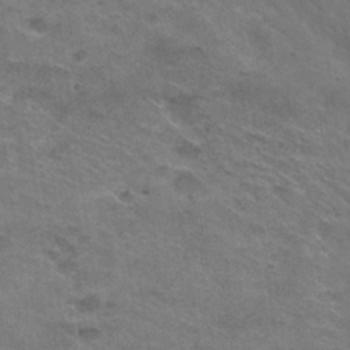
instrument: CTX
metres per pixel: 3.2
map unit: Hto
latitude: 30.6491
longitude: -47.1970
